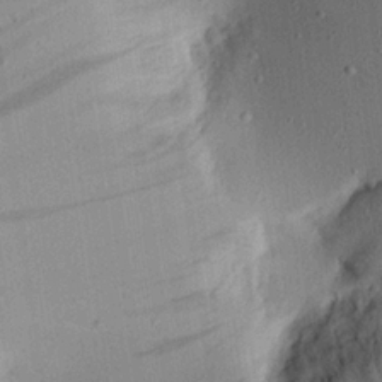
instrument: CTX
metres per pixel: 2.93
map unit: Aa
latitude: 20.9136
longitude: -143.4049
